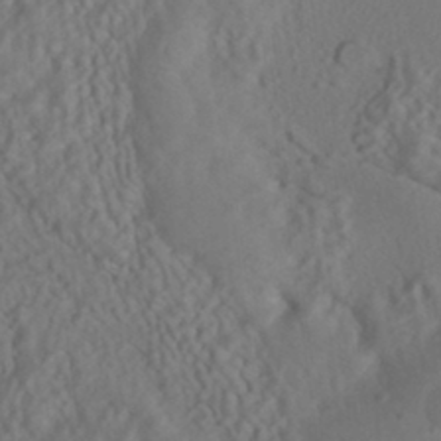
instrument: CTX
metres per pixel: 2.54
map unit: HNhu
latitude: -39.6155
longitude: 102.8786
